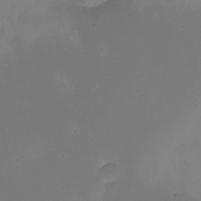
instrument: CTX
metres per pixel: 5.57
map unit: eHh
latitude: -5.7666
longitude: -87.1781
